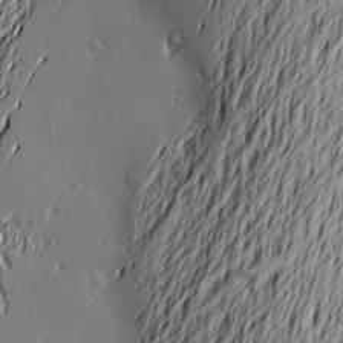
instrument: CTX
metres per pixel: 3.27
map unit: Nve
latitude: -9.4265
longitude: 173.6722
